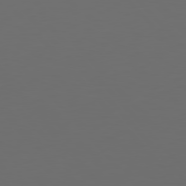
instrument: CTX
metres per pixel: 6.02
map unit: Hpe
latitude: 77.2537
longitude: -166.2900
